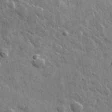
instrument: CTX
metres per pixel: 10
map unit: lHvf
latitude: 36.2712
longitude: -88.8380
